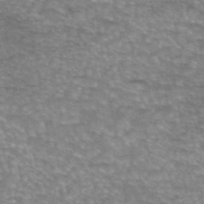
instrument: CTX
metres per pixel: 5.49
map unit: eAb
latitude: 45.4804
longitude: 102.7652
